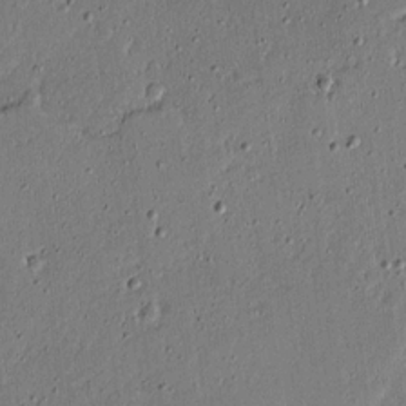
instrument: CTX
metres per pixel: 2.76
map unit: lAvf
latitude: 16.7813
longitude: -126.5357
